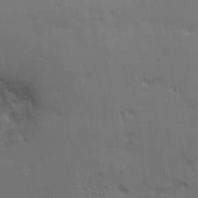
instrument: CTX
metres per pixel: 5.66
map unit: eHh
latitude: 3.4615
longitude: -75.7828
